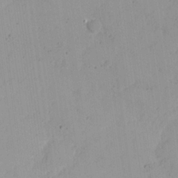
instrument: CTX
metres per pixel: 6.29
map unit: Nhu
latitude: 21.3671
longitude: -70.9514
